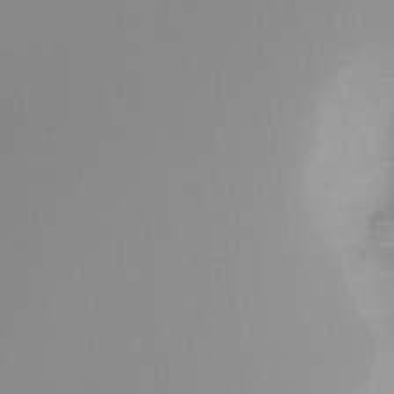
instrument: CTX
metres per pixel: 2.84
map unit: Ht
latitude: -13.5399
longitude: -51.4237
